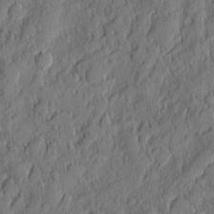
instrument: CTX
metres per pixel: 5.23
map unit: eHh
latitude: 5.9339
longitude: -76.5356
